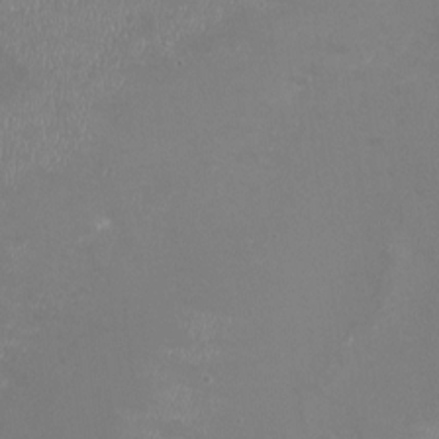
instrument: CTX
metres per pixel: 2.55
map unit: Nhu
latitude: -22.2551
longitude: -57.4615
